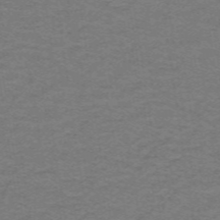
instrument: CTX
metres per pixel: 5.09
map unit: lHb
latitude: -42.9163
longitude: 54.4818
